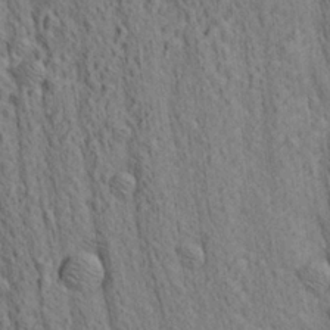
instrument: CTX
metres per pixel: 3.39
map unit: lAa
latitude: 21.7450
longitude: -138.7813
